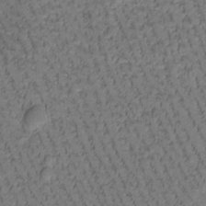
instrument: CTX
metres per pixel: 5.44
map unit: Htu
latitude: -2.7463
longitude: 173.3132
